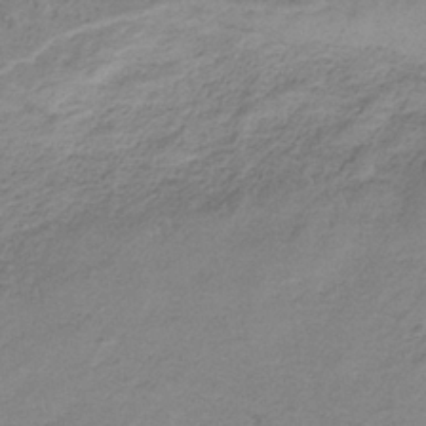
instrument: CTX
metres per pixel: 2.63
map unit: HNb
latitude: -34.7085
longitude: 58.7085
